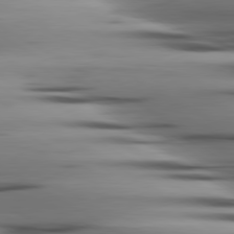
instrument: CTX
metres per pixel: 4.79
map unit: lApd
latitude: 80.3467
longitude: -122.1767
